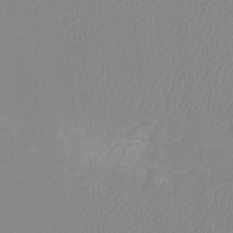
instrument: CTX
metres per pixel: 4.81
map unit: Htu
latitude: -12.1228
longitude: -70.8380
